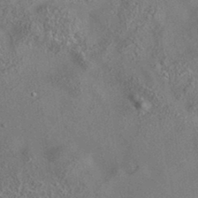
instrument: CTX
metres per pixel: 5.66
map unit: eAb
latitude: 35.5749
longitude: 111.9556
